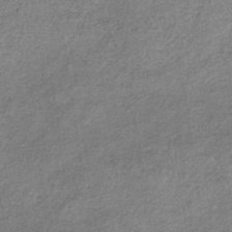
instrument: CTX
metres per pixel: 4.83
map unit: lHb
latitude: -35.9178
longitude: 65.0298
